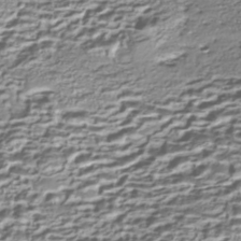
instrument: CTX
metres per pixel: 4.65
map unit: Nhe
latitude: -45.1620
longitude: 152.0661
